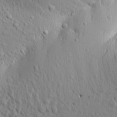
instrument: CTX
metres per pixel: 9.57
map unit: Aa
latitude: 15.5183
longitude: -141.7827
